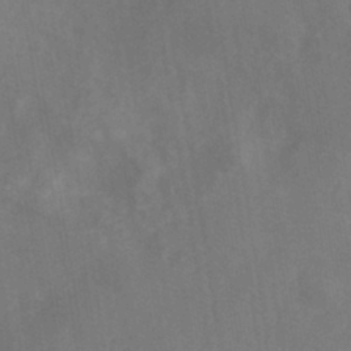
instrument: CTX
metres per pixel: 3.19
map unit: ANa
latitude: -38.7652
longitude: 96.2173
